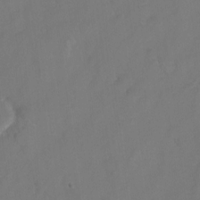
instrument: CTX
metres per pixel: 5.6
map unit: Hto
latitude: 6.3278
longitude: -31.1970
